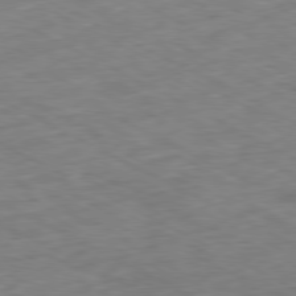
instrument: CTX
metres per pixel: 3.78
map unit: Ap
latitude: -79.5966
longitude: -68.1767
